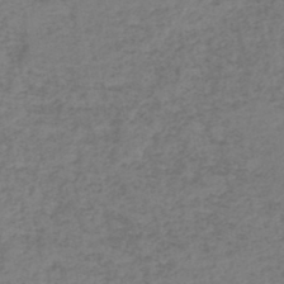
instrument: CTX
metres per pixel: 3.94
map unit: HNb
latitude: -44.9731
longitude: -45.9150
